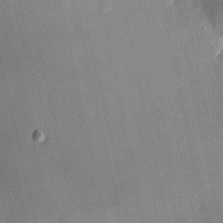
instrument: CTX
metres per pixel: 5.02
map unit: HNhu
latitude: 12.8758
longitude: 11.4266
